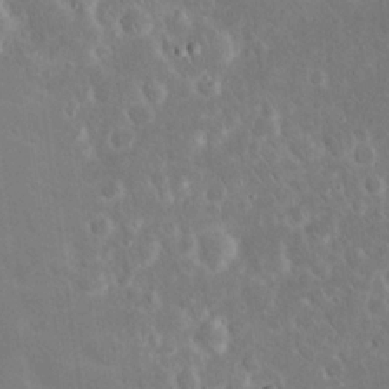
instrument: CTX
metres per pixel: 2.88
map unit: Nhu
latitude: 23.4993
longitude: -71.2726
